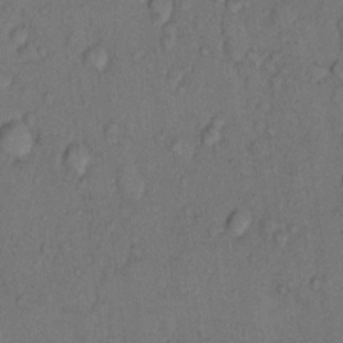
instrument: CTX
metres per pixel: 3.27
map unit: Hto
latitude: 9.9339
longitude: -58.7435
